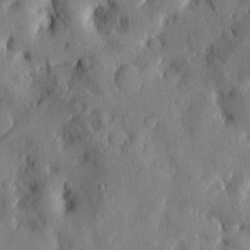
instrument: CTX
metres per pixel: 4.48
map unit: eHh
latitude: 5.4804
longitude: -73.5938
